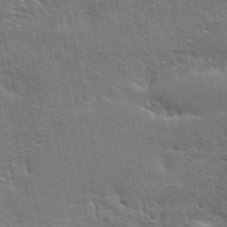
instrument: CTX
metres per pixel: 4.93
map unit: ANa
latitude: 50.2900
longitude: -82.1577
